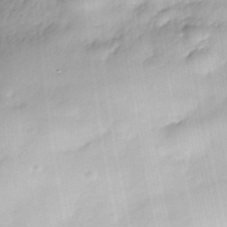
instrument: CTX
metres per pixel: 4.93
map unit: Nhe
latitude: -38.1417
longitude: -148.1956
